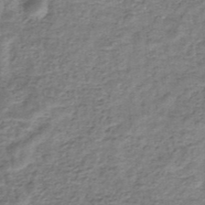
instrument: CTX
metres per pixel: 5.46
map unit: eHb
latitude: -34.1417
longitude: 75.7100
